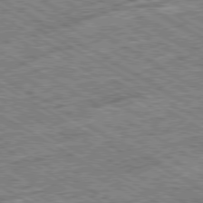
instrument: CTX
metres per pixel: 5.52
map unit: Ap
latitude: -80.2551
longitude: -79.8395
